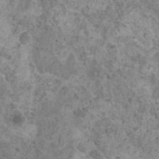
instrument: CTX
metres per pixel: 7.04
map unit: HNhu
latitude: 0.5734
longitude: 3.4454
